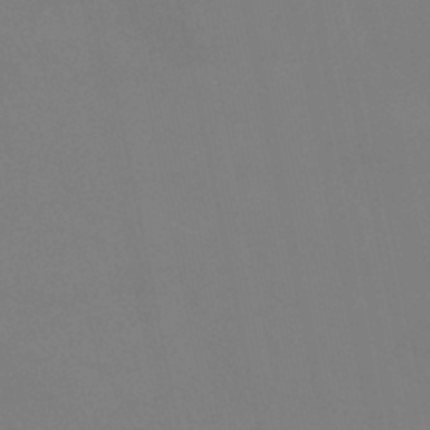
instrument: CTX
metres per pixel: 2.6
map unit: lHb
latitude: -37.9745
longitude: 74.6141
